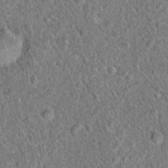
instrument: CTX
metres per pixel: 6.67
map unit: Hto
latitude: 18.8002
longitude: -42.7057
